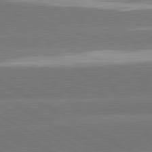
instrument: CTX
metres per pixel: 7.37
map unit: lApd
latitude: 81.0458
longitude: -152.6113
